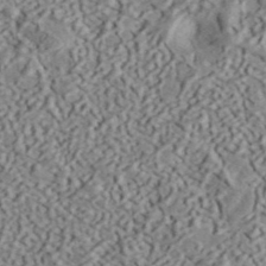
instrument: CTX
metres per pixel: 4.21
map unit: ANa
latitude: 41.4049
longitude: 50.7085
